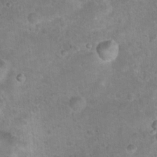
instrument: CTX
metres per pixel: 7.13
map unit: Hto
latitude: 17.2537
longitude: -42.5168
